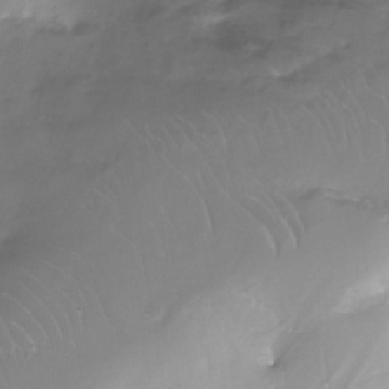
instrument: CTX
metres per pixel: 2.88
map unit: Nhe
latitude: -32.6330
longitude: -92.2900
